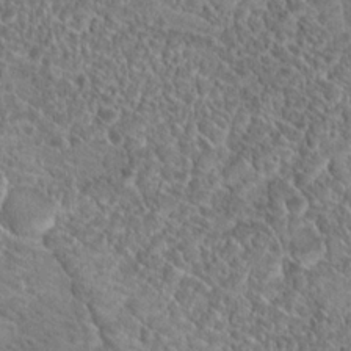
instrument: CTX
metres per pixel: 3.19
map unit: Hto
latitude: 19.0647
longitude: -37.2726
